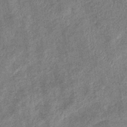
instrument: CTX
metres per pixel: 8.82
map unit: eHb
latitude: -38.9164
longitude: 77.5021
